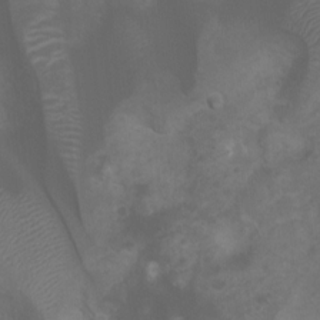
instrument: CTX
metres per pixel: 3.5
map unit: Ht
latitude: 2.4790
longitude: -22.4223
